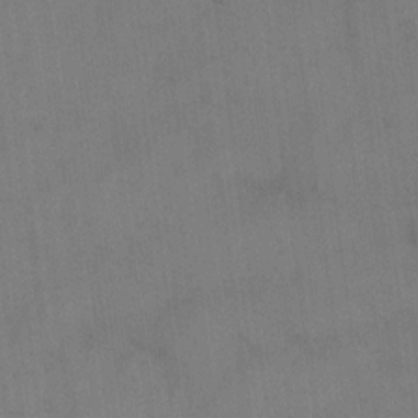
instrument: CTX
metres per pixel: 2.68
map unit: eHh
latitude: 14.9514
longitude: -62.6302
